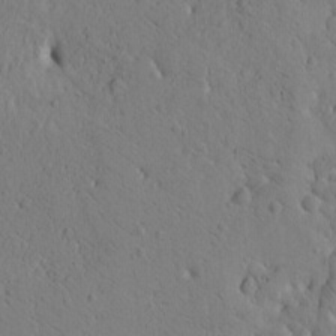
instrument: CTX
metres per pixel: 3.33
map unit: Htu
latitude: -3.4265
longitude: 170.8786
